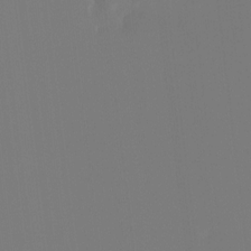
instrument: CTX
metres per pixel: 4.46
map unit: Hto
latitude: -8.7463
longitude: -46.4034
